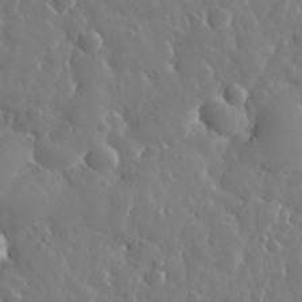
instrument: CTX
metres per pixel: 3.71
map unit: eHh
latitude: 33.8016
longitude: -57.6315
